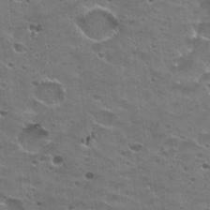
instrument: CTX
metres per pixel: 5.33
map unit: Hto
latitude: 22.5735
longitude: -42.5357
